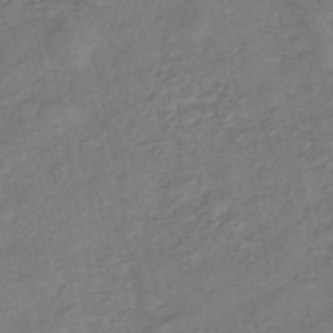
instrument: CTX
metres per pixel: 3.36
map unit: eHb
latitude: -45.4077
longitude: 83.8800
